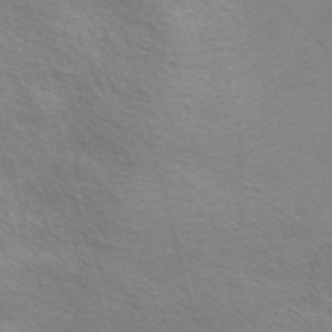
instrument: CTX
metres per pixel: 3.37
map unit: Nve
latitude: -56.6518
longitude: 53.5210
